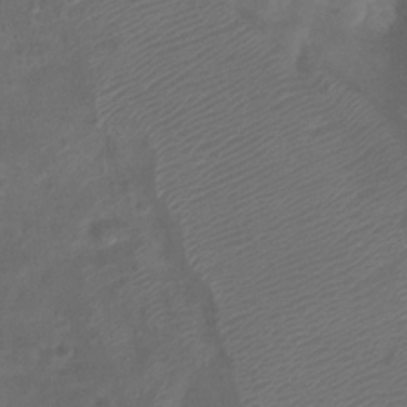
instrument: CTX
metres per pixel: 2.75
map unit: Ht
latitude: 1.9339
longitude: -21.3671
